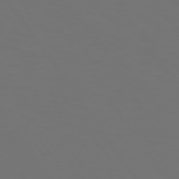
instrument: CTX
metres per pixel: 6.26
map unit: Hpe
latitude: 74.4223
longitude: -124.1011
